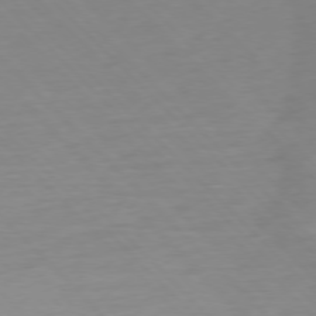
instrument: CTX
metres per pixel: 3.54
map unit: Ap
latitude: -77.3888
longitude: -78.9136
